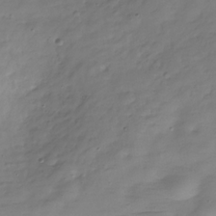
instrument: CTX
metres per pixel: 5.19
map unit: Hve
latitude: -30.7463
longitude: 91.1054
